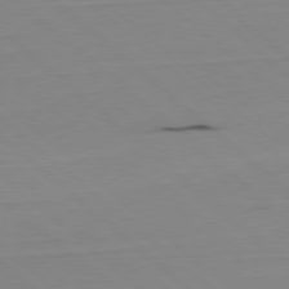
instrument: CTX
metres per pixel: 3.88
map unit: Hpe
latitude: -79.6721
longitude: 9.3321
